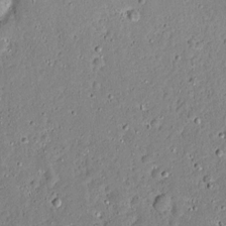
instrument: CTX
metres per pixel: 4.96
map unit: Aa
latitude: 12.9325
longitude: -139.7639
